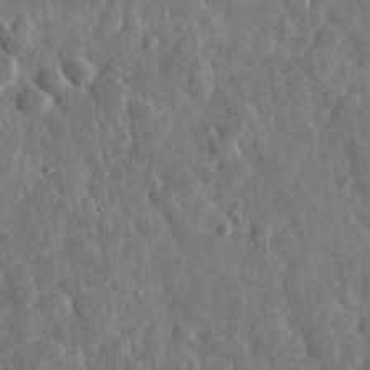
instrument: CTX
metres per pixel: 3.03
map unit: lHvf
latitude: 35.1592
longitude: -87.6883
